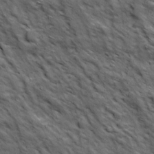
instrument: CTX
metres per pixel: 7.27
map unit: Ave
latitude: 18.8191
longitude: -134.0822
